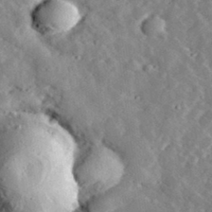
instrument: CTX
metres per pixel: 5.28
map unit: lHvf
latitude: 33.7072
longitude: -83.5371
